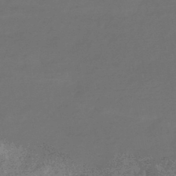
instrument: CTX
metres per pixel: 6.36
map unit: eHb
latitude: -43.5399
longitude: 87.4643
